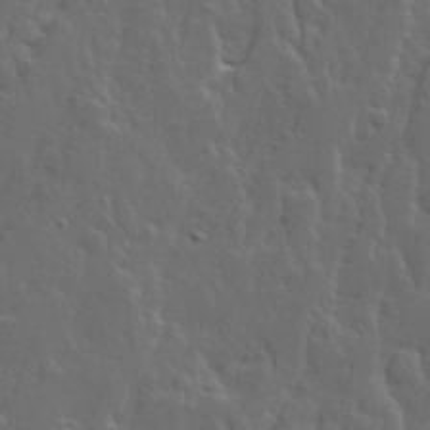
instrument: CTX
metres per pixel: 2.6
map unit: Ave
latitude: 14.2334
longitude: -135.7071
